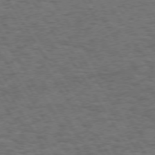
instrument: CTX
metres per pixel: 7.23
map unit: Hpe
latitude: 73.1215
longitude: -128.3845
